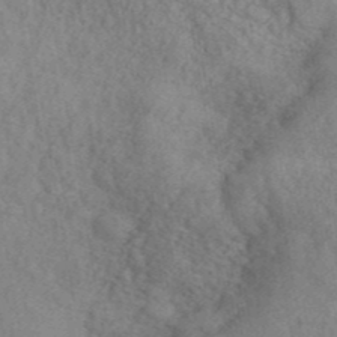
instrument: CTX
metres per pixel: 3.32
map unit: ANa
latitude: 42.4223
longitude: 52.3306
